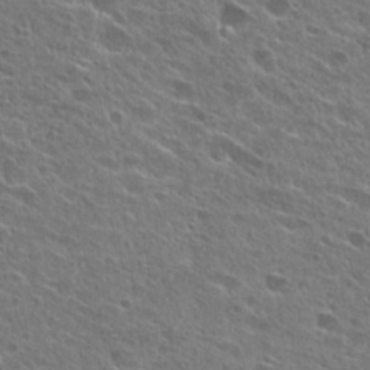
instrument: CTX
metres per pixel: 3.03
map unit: Hto
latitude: 26.5357
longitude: -44.2900
